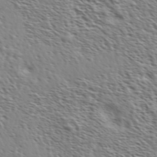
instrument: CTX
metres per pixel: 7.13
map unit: Ave
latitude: 36.9892
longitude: -111.4805
